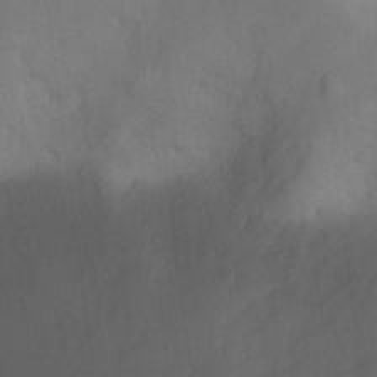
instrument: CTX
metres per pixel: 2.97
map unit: Nhu
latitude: -3.4076
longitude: -74.1956
